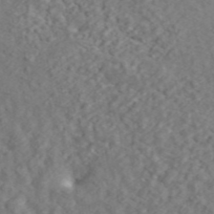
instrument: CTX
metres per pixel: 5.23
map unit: ANa
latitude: 44.9891
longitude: 21.2754
